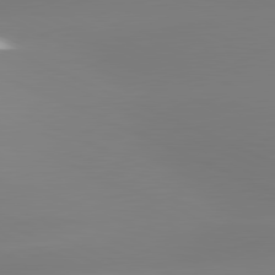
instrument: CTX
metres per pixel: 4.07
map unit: lApd
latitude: 81.7261
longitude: -165.1592
